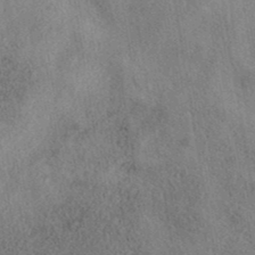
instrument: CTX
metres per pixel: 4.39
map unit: eAb
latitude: 38.7057
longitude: 112.5763
